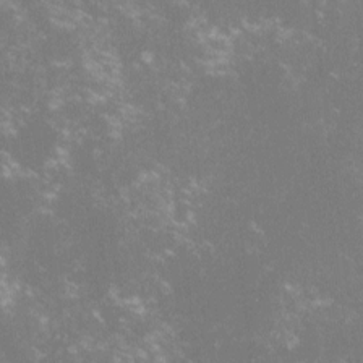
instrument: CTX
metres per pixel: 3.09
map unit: lHvf
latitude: -14.1228
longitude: -102.7813
